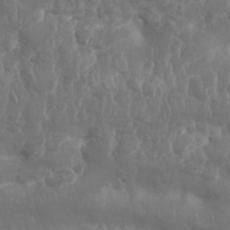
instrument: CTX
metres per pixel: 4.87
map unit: Nhu
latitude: 25.7260
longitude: -61.7638
